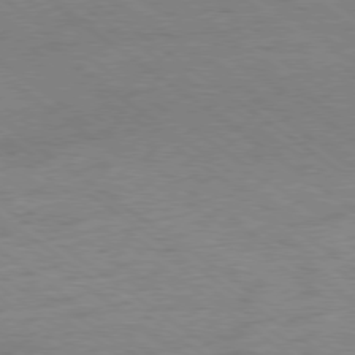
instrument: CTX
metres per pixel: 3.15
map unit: Hpe
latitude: -78.9541
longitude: -14.3657
